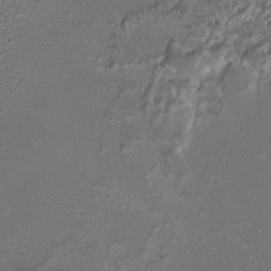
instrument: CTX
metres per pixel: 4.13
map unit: HNhu
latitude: 5.0836
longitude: 9.2943
